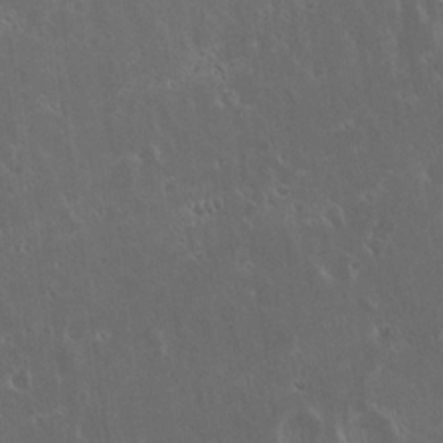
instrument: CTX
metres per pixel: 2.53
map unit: Hto
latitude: 19.3859
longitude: -57.5749
